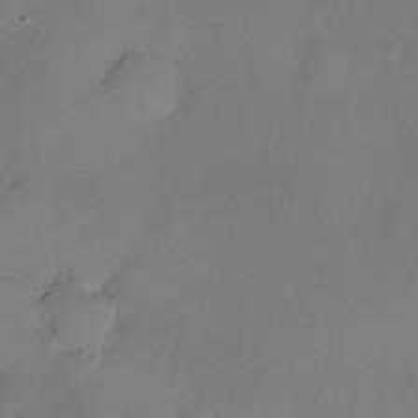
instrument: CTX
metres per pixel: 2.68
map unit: Ht
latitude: -7.1998
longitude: -29.8583
